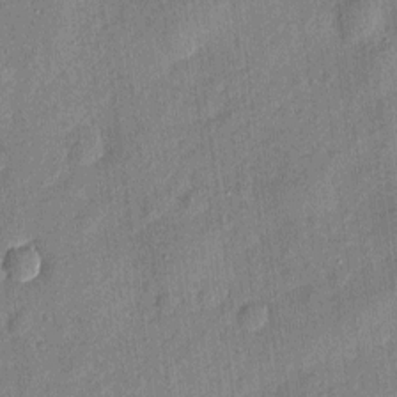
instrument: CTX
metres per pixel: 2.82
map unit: eHh
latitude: 4.0255
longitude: -74.7435
